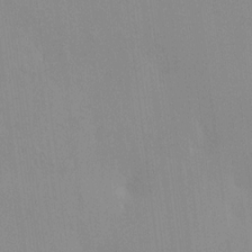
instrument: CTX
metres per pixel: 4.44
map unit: HNhu
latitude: 6.9514
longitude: -1.4615
